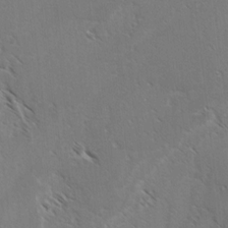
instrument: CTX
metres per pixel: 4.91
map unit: lAvf
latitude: -4.1605
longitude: -114.0822
